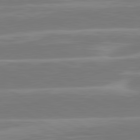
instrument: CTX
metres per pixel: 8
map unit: lApd
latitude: 81.1025
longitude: -129.7638
